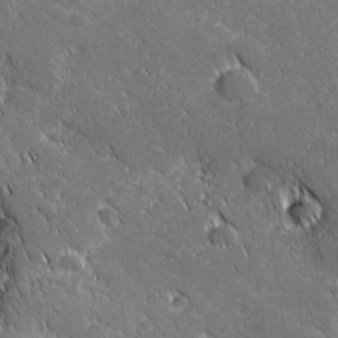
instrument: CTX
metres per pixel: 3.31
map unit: lHvf
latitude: 27.6883
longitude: 141.1620
